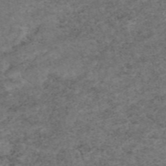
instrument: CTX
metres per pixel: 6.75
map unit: eAb
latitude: 47.8395
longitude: 113.3699
